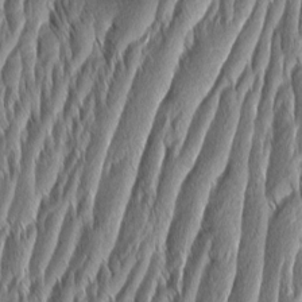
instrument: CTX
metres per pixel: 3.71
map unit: Aa
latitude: 8.4979
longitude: -130.9703
